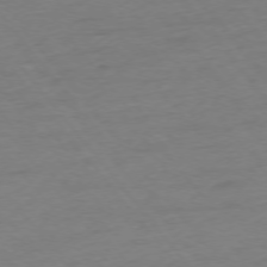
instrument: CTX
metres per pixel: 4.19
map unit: Ap
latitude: -75.7100
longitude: -88.9325
